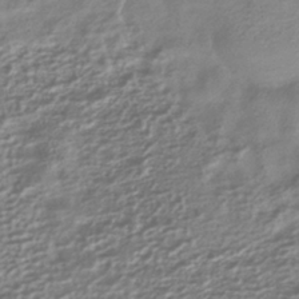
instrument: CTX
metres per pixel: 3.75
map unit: HNhu
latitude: -41.2565
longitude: 99.1431
